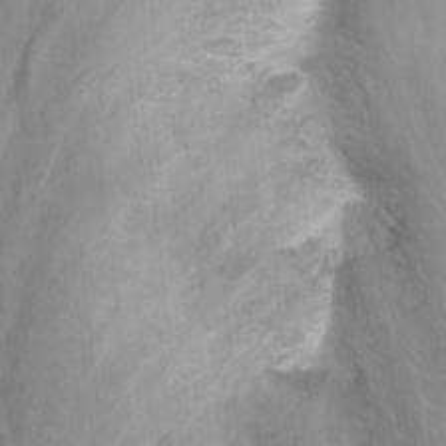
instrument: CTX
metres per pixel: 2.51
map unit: Nhu
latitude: -7.8989
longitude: -41.8016
